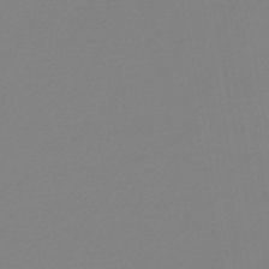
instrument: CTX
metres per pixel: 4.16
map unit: eHb
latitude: -45.2565
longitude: 88.3306
